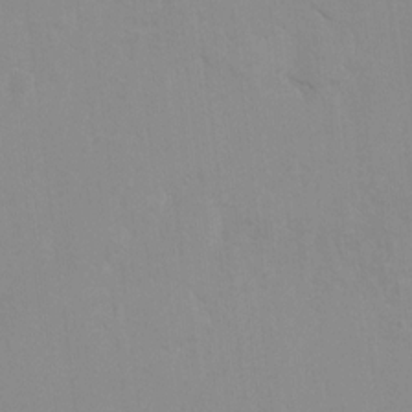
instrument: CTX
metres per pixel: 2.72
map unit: Hto
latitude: 7.9717
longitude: -34.7435
